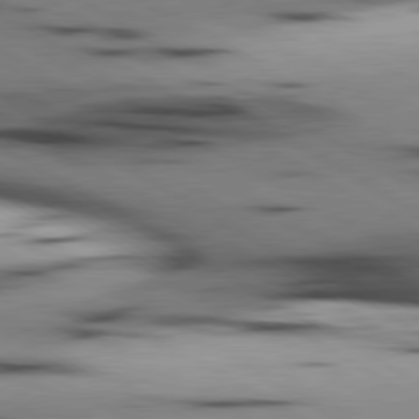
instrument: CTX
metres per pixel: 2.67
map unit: lApd
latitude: 80.1956
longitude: 160.1984
